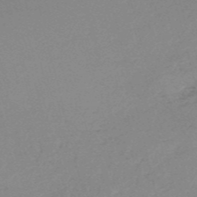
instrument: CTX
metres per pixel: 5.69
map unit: HNb
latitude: -52.5006
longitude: -41.4237
